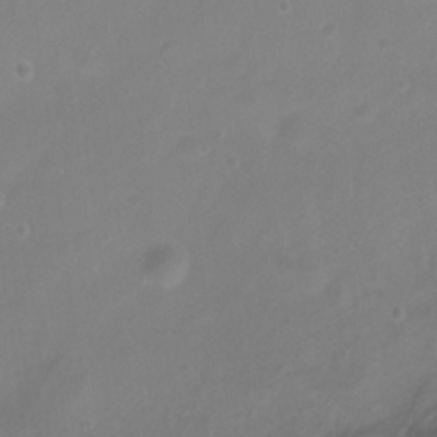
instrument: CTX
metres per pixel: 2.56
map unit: Ht
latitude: 4.4034
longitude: -20.3845
